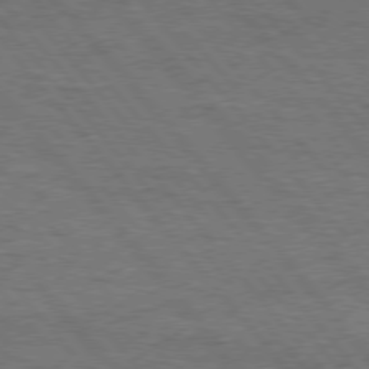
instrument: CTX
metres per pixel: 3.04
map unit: Hpe
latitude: 75.7639
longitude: -157.4993
